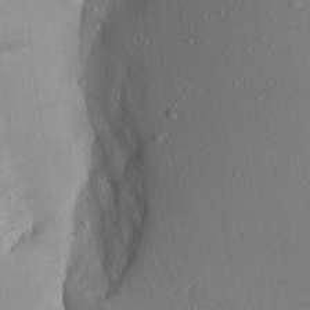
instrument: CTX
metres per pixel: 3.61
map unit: Aa
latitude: 16.2145
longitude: -143.9528
